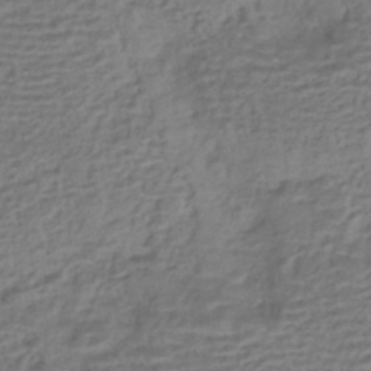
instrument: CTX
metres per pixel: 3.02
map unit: HNhu
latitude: -42.9163
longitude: 103.0298
